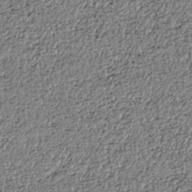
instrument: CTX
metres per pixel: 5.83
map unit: HNhu
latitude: -36.8030
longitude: 33.8045
